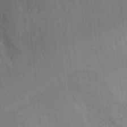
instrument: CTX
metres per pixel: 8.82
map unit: Ht
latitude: -9.2187
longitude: -22.2711
